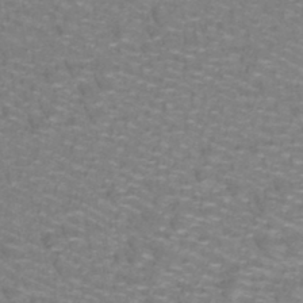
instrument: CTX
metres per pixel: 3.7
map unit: lHb
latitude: -41.7100
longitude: 55.6155
